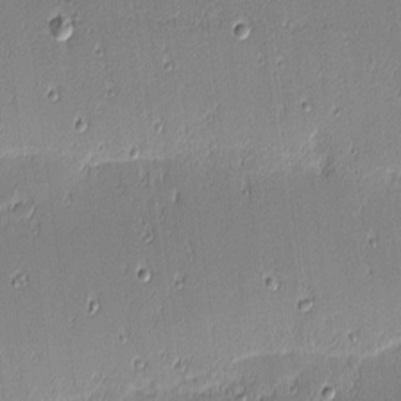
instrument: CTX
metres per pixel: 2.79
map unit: eHh
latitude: -3.3887
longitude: -82.7813
